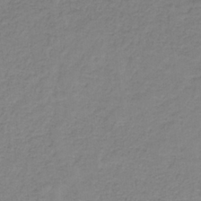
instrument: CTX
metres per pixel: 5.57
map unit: HNb
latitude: -37.3698
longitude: 53.2565
